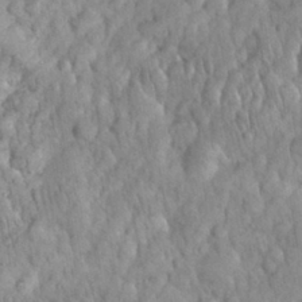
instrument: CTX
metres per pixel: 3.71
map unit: eHh
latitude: 32.3089
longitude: -65.2159
